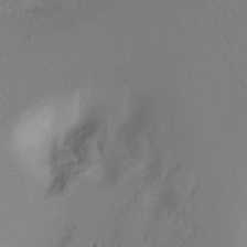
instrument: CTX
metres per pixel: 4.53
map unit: Ht
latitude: -0.3307
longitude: -36.1578
